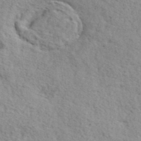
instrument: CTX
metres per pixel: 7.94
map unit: lHvf
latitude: 41.1214
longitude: -87.6694
